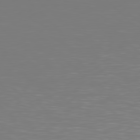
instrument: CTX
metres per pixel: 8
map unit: Hpe
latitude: 78.3845
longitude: -166.9324
